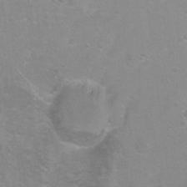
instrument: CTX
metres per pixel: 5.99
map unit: Ht
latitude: -6.4629
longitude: -35.9717
